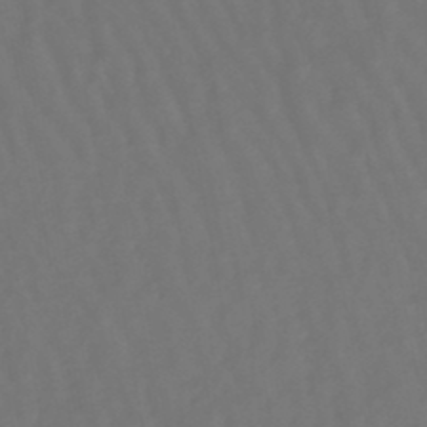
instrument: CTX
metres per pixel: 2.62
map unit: lHb
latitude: -47.7666
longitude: 79.2754
